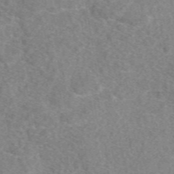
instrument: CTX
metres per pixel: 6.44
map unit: eAb
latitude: 48.3845
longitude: 111.0108
